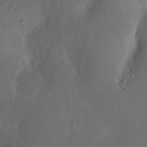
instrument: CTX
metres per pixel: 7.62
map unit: Nhu
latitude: 19.0080
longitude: -74.4412
